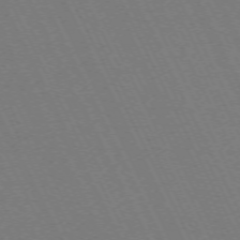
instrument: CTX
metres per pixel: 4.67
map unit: Hpe
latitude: -71.7100
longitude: 13.0864
